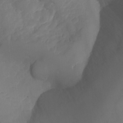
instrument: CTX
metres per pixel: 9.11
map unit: Aa
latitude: -13.4832
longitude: -67.6127
